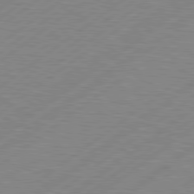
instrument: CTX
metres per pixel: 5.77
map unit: Hpe
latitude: 79.2348
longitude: -120.5546
